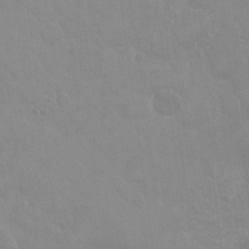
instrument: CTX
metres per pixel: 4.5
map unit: Nhu
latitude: 27.5560
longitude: -54.2522
